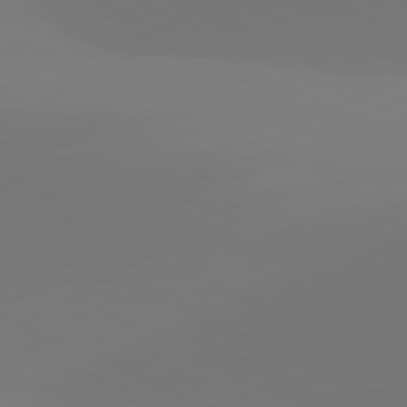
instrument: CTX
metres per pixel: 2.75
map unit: lApd
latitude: 81.6694
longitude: 129.4266
